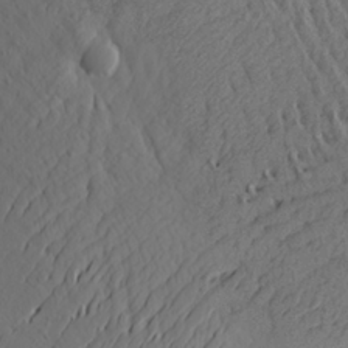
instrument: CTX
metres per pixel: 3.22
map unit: Aa
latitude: 23.0269
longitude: -145.1025
